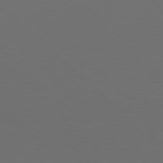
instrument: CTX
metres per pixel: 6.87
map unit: Hpe
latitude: 77.1403
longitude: -168.5924
